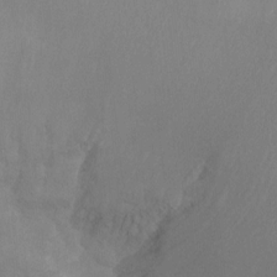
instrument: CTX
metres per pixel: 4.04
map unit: Nhu
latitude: -14.2740
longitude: -54.9325
